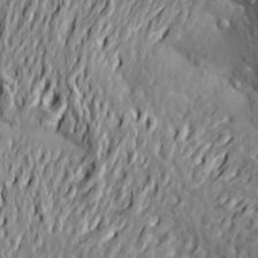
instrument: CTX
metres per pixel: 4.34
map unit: Aa
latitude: 19.5938
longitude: -149.8583
